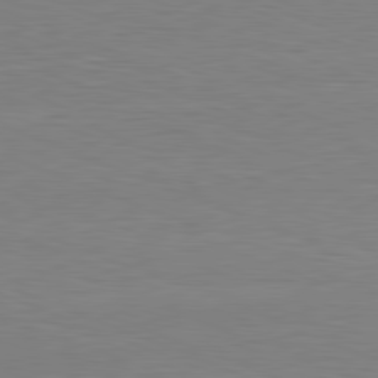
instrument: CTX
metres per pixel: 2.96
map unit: Hpe
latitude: -81.6155
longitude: 9.5021
